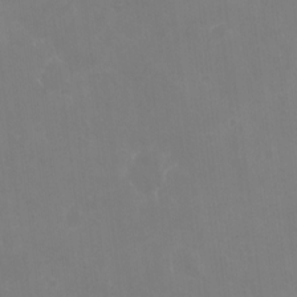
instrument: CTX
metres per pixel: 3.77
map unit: Nhe
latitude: -1.8801
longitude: -59.0270
